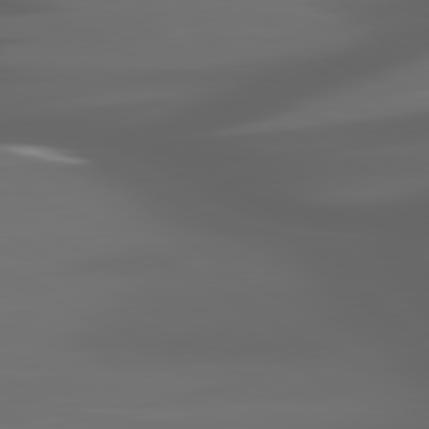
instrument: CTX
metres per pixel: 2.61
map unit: lApd
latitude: 80.1578
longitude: -140.0255
